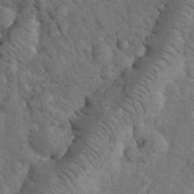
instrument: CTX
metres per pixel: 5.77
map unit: eHh
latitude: 33.1970
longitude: -66.3278
